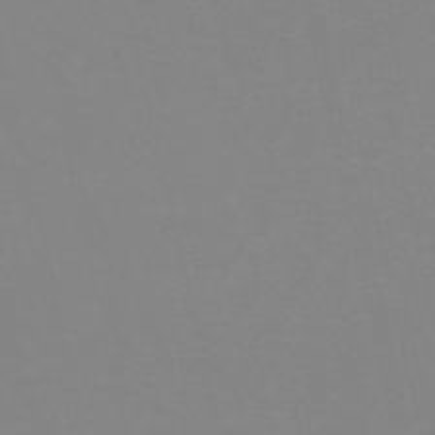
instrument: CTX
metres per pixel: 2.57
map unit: eHh
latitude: -53.7477
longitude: -24.8946
